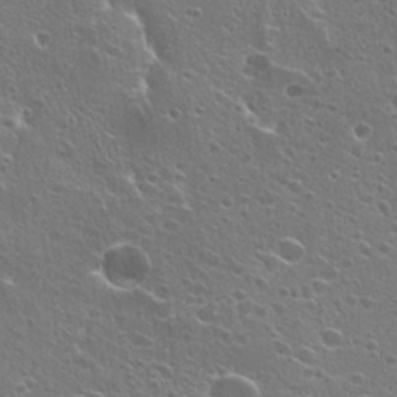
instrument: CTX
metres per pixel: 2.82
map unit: Hto
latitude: 22.5357
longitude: -42.0444
